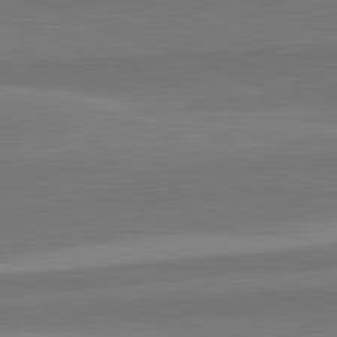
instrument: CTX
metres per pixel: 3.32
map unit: lApd
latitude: 82.4978
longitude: 137.5966
